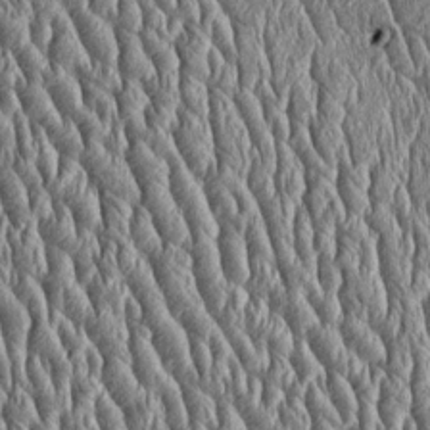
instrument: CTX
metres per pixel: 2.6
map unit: Htu
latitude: -4.2172
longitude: 157.7289
